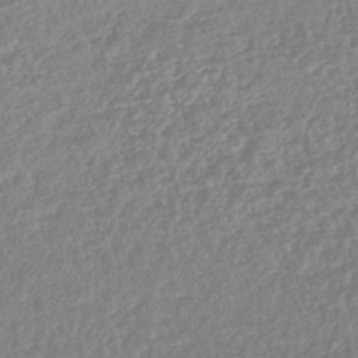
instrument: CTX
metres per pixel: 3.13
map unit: lHb
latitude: -42.1416
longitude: 73.4265
